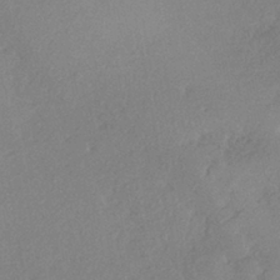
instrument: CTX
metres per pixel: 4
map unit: eHh
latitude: -41.1620
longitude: 120.4251
